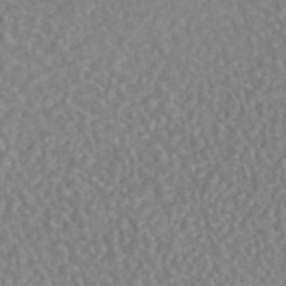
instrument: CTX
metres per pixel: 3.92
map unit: eAb
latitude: 44.5923
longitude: 124.3495
